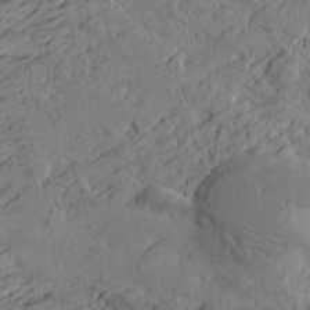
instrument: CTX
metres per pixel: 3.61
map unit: Htu
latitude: -4.3495
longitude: -177.0080
